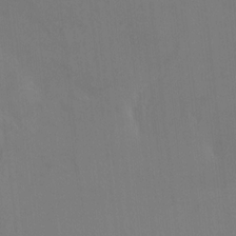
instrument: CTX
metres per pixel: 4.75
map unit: HNhu
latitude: 6.9514
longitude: 4.0283
